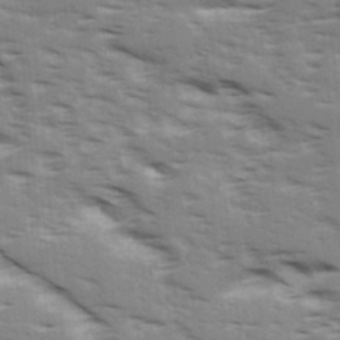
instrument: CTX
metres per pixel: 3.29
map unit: Ave
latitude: 16.3278
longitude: -129.7449
